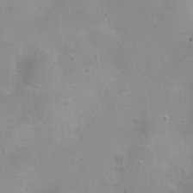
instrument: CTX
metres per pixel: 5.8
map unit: Ht
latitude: 4.6112
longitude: -20.4979
